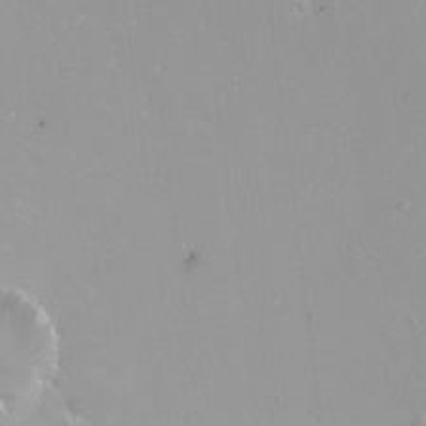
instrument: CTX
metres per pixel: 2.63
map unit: Nhu
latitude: -6.5762
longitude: -47.1781
